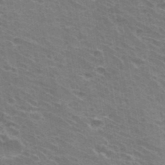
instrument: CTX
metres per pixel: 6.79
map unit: Hto
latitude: 32.4979
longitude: -41.1592
